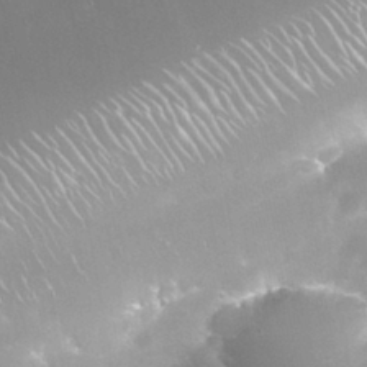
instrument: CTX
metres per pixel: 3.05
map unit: Nhu
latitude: 28.1955
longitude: -63.3671
